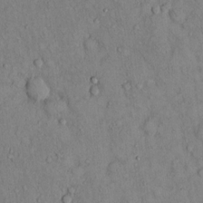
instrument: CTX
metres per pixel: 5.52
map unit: Hto
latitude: 11.8017
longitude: -60.0822
